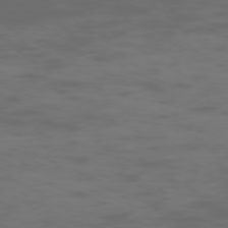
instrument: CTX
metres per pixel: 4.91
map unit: Hpe
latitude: -73.4832
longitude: 5.3698
